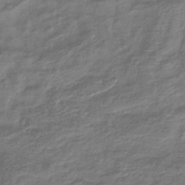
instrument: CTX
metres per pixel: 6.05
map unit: lHb
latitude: -42.4440
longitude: 78.7652
